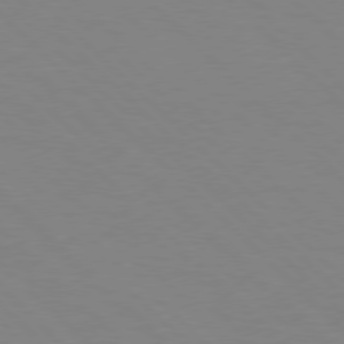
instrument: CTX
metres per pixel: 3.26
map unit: Hpe
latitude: 77.2348
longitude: -161.0269
